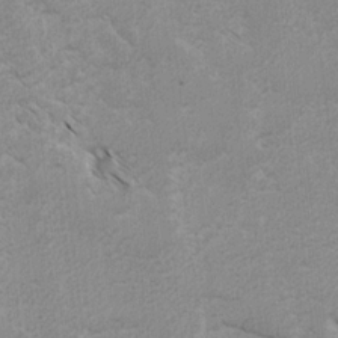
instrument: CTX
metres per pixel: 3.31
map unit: lAvf
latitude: -4.6518
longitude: -114.3845
